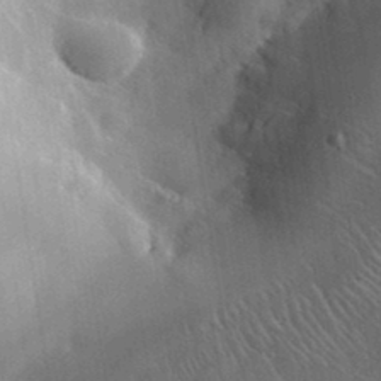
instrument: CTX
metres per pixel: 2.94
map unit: lHvf
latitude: 35.9339
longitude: -92.1011
